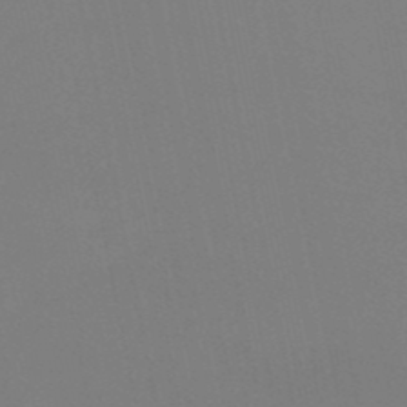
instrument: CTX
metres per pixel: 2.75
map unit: eHb
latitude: -50.3684
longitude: 69.0486
